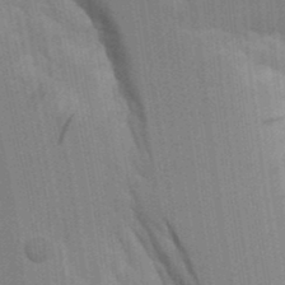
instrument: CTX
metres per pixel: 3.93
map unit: Aa
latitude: 9.9528
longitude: -126.7813
